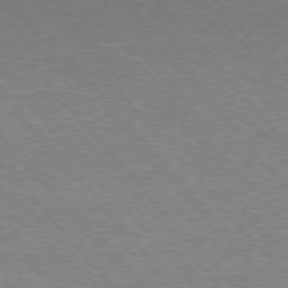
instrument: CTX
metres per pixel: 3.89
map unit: Hpe
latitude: -76.3117
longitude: -12.9703
